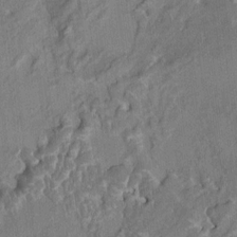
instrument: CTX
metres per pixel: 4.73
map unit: HNhu
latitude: 3.5749
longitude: 8.3495
